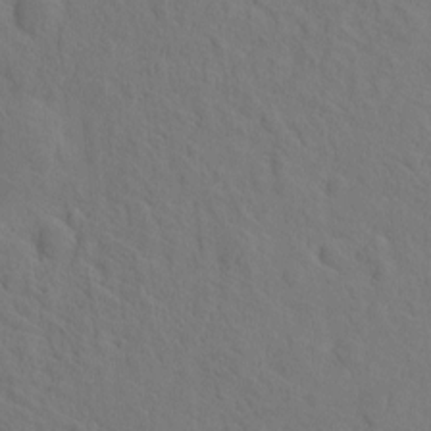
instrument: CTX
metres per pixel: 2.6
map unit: eHh
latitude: -2.3873
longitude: 18.8597
